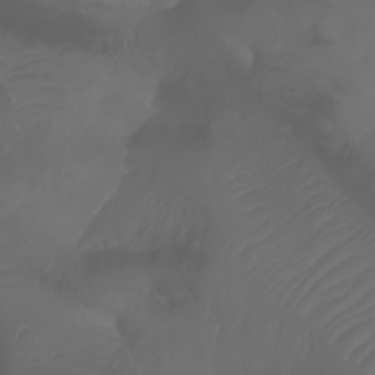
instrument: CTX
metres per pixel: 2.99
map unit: Nhu
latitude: -7.0297
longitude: -84.3845
